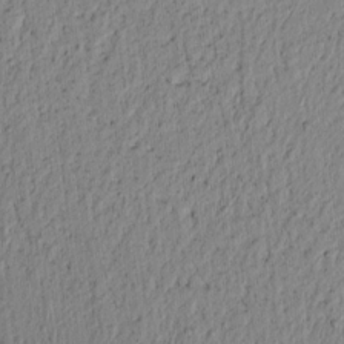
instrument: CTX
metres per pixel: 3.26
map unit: lAvf
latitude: 6.3845
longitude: 164.1417
